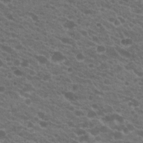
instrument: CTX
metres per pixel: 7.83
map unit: Hto
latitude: 20.7247
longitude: -35.5938
